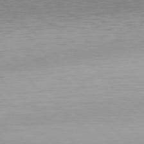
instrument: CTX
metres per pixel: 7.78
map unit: Hpe
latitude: 77.8016
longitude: -173.4237
